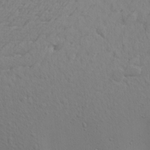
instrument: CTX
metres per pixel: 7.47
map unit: Aa
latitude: 21.8584
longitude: -142.4034
